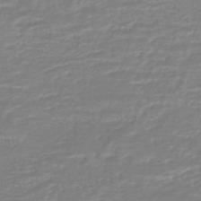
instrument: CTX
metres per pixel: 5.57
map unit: HNhu
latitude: -46.5196
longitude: 98.5196
